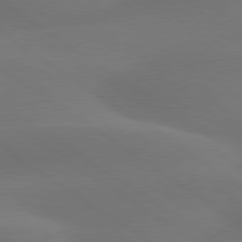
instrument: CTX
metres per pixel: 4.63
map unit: lApd
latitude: 79.6883
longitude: -90.7057
